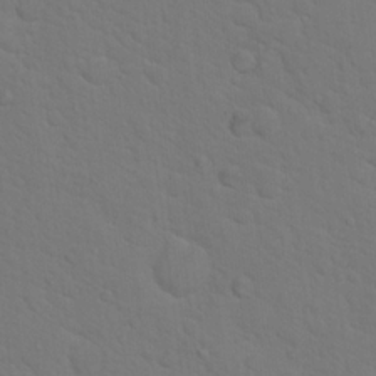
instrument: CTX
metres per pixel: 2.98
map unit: Hto
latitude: 18.7435
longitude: -33.7639
